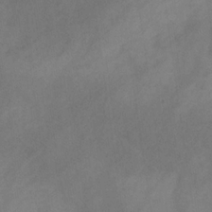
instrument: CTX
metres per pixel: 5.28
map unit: HNb
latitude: -31.0486
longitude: 62.8408
